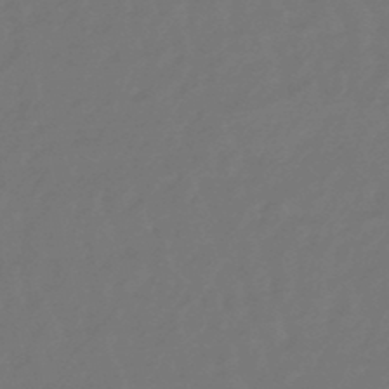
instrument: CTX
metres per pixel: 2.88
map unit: eHb
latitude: -47.1620
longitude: 81.7289
